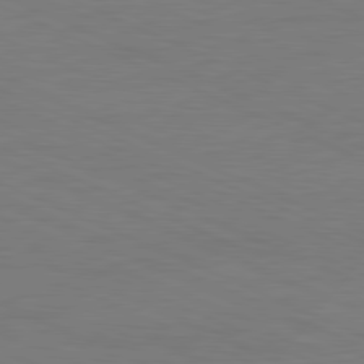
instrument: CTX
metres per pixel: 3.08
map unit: Ap
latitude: -82.2361
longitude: -70.5546
